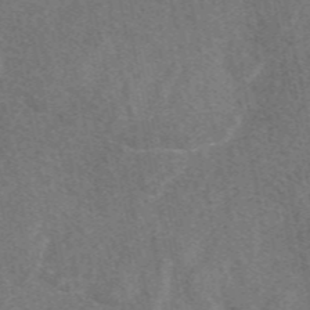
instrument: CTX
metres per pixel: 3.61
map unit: eAb
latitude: 47.9339
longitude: 118.7274
